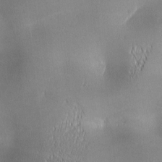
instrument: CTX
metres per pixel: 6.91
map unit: lAa
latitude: 1.2159
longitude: -116.9514
